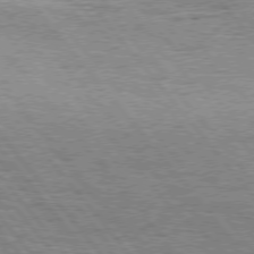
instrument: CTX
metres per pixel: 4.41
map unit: Hpe
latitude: 75.2159
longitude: -139.4048
